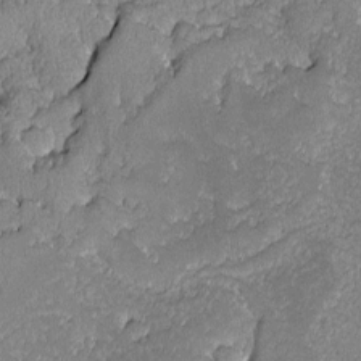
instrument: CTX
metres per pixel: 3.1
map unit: Ave
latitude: -8.8786
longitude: -116.3467
